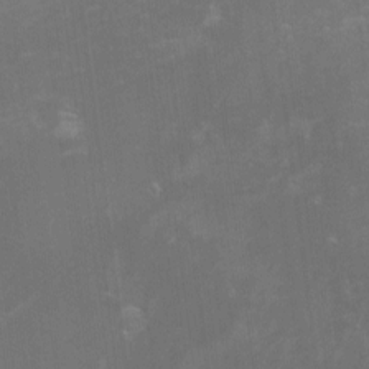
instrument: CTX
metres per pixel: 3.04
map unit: eHh
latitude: -1.7667
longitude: -79.9528
